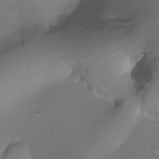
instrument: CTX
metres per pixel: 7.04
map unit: Ht
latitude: -17.9556
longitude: -44.9513
